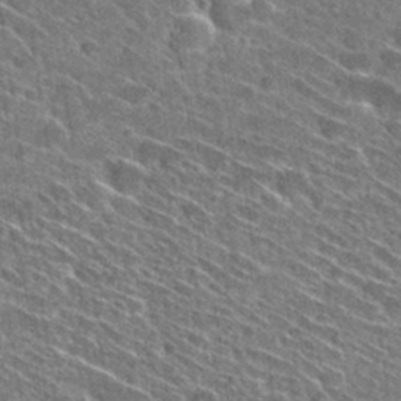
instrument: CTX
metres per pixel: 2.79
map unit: Hto
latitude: 28.8380
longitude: -45.1781
